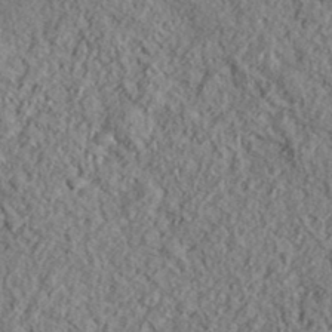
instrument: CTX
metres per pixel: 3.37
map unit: eHh
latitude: 37.8395
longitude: -81.2537
